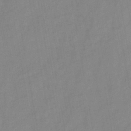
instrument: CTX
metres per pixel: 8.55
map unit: HNb
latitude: -45.8611
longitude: -38.8002
